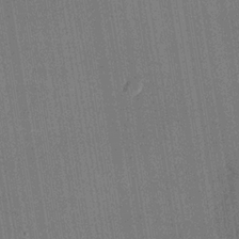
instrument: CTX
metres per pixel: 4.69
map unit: lHvf
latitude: 20.1767
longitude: 144.8786
